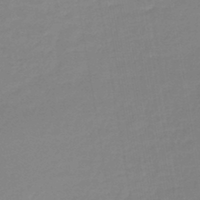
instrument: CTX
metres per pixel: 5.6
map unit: lHb
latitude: -44.5385
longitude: 60.2362
